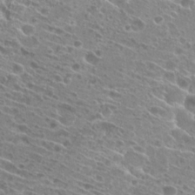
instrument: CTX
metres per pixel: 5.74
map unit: Hto
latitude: 24.6112
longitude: -40.3467
